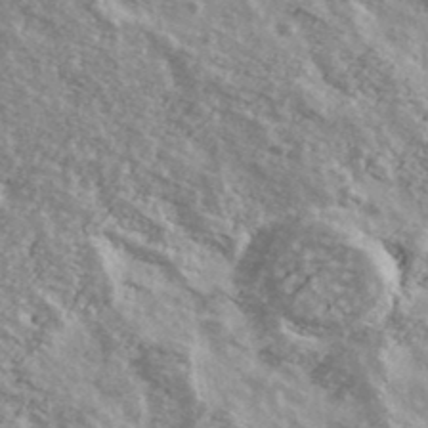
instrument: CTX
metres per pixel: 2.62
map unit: Ave
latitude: 39.2159
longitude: -109.3670
